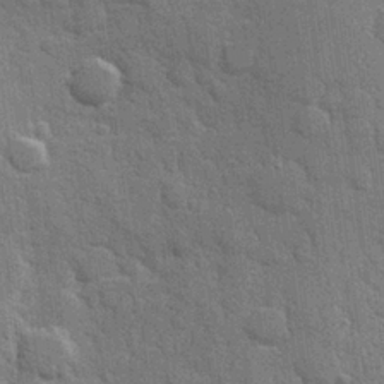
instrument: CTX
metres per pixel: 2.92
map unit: Hve
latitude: 25.9339
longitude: 149.7289
